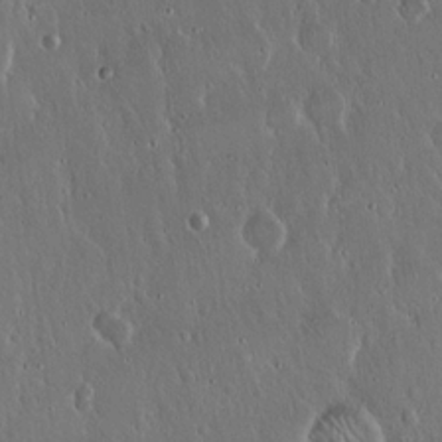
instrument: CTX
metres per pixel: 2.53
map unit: Hto
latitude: 17.3293
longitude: -57.4426
